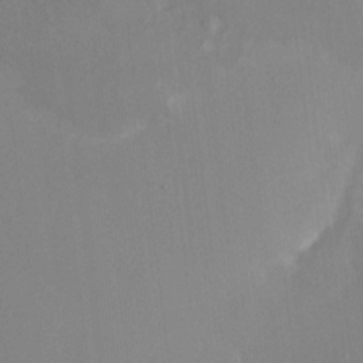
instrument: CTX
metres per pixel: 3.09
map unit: HNhu
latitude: 7.8205
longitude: -5.4615
